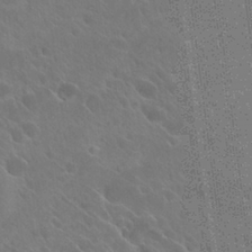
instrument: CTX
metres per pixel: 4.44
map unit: Hto
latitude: 27.2726
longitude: -41.4993
